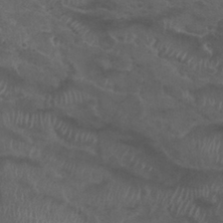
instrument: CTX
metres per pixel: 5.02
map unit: Nhu
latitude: 29.7449
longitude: -48.2711
